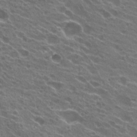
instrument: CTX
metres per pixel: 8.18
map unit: Hto
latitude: 23.3104
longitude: -38.7435
